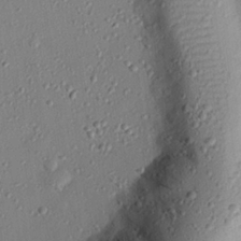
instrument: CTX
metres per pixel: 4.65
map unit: eHh
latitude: 26.1200
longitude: -76.4034
